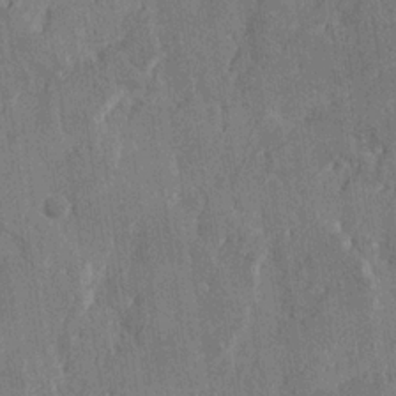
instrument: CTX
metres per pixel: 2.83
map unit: Htu
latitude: -4.2172
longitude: -177.2915
